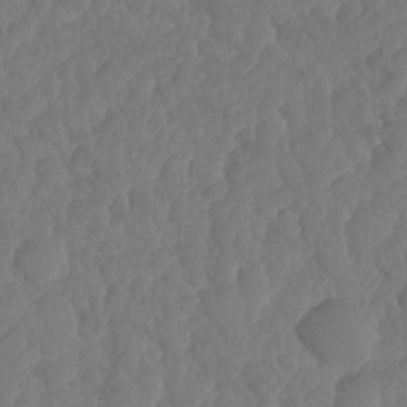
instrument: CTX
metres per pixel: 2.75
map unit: HNhu
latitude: -24.9731
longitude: 50.0472
